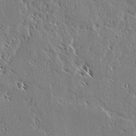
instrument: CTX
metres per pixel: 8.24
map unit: lAvf
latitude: 2.5168
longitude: -106.6302
